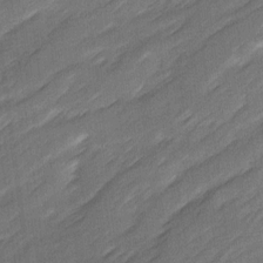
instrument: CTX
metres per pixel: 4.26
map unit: Ave
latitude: 16.6868
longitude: -136.2712
